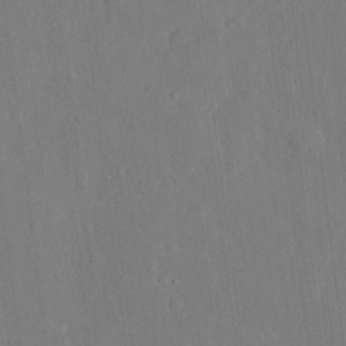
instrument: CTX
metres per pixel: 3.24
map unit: eHh
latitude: 4.9703
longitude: -72.9136
